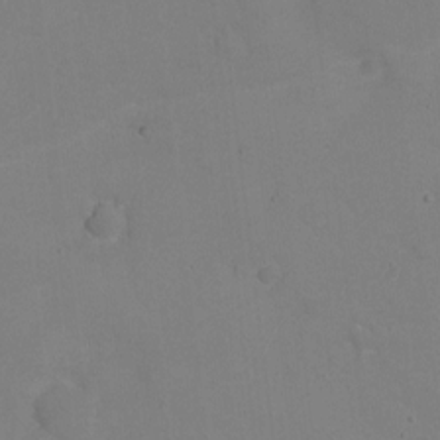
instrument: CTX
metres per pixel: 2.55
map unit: Ht
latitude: 1.2915
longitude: -33.8205
